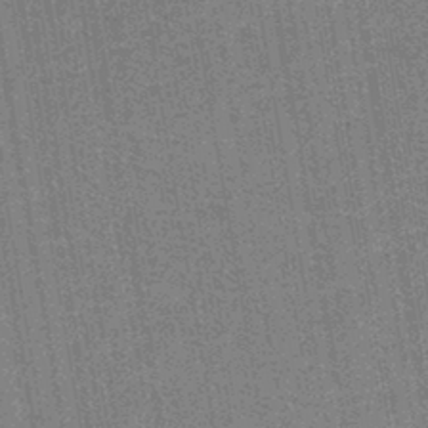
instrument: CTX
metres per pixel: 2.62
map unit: lHb
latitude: -42.9352
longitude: 55.0676
